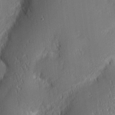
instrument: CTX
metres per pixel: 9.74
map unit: Nhu
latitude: 3.1214
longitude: -76.1577
